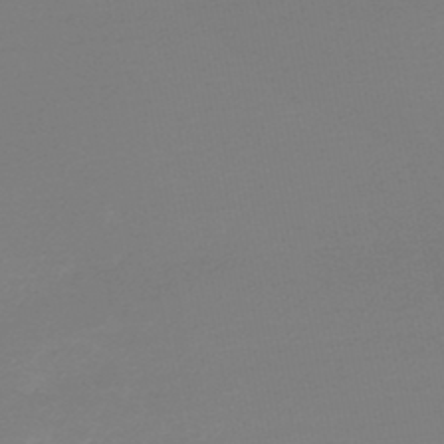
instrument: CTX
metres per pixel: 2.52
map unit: lHb
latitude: -44.8597
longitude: 64.1039
